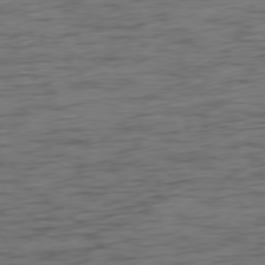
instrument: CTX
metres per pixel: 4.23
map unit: Ap
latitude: -76.9164
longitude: -73.4805
